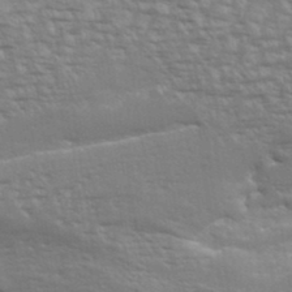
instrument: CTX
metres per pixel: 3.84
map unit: eHh
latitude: 36.2523
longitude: -133.4049
